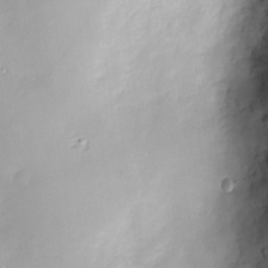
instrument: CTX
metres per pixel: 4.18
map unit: Nve
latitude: -8.5007
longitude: 174.5951
